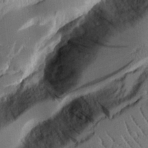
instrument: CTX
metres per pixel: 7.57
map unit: Aa
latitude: 12.6680
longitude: -126.3656
